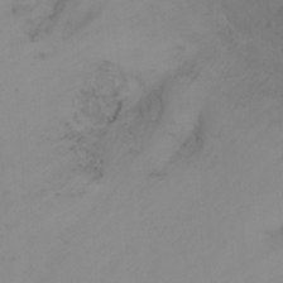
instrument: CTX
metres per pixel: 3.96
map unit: Ht
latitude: -9.5399
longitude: -36.9892
